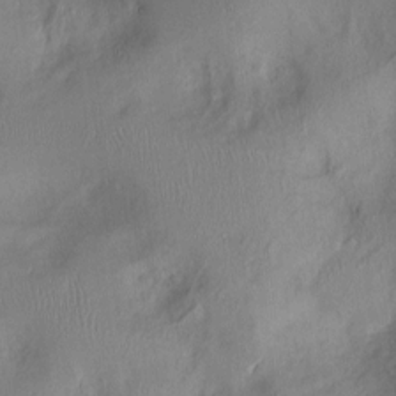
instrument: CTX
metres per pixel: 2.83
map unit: Nhu
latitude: 1.5182
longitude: -14.0444
